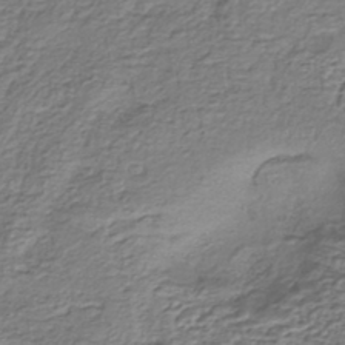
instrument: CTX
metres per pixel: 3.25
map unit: eHh
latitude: -42.9541
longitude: 117.5021
